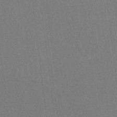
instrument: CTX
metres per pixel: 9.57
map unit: Hto
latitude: -8.2172
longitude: -46.9325
